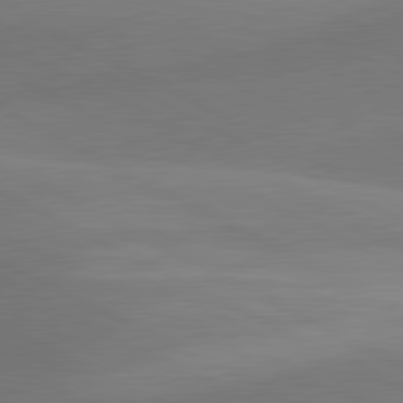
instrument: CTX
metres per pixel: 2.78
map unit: lApd
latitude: 81.0647
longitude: 129.3888
